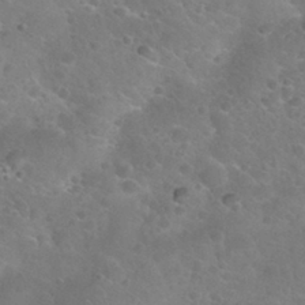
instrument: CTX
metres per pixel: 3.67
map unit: Nhu
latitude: 30.3845
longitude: -52.5357
